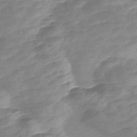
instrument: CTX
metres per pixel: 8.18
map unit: Nve
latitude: -57.8800
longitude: 57.6155
